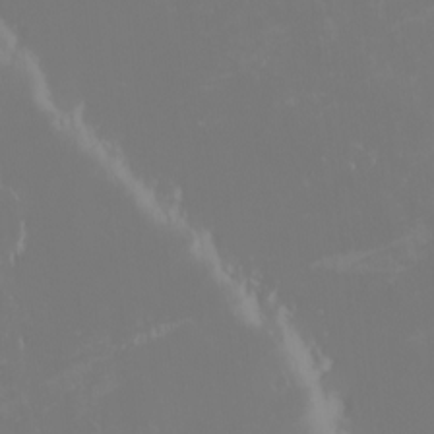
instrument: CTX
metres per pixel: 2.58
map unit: eHh
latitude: -2.2172
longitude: 20.3306
